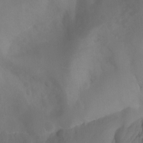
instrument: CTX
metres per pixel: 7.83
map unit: Aa
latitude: -13.4077
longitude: -67.7827
